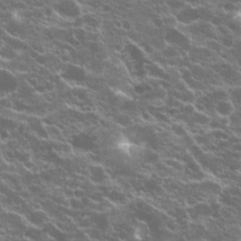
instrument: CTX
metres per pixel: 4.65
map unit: Hto
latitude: 20.8569
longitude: -35.1025
